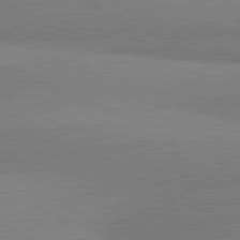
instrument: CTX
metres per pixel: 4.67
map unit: lApd
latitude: 81.1781
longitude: 165.2943
